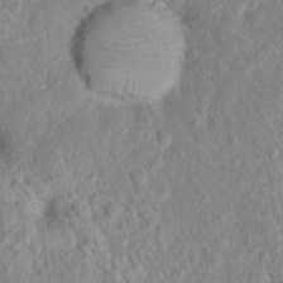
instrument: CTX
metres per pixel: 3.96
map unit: Hto
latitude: 16.5168
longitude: -41.3103
